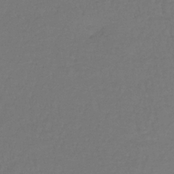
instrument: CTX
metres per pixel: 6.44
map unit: lHb
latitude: -41.9367
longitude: 65.5021
